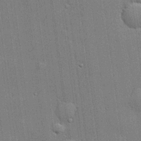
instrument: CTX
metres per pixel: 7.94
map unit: lHvf
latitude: 21.0648
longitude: 142.9163
